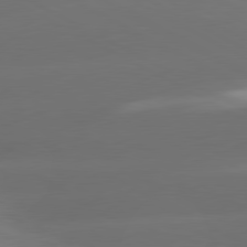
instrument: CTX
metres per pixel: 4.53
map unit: lApd
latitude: 80.2900
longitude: -145.6505
